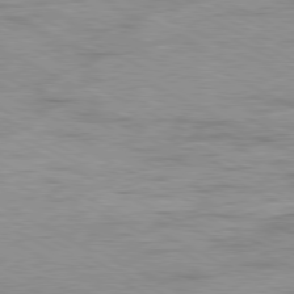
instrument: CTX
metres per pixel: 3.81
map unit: Ap
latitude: -81.1053
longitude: -86.3089
